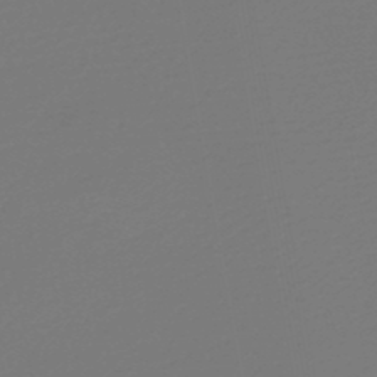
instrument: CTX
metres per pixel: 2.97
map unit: HNb
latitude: -48.7652
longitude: 59.6154
